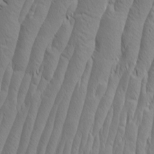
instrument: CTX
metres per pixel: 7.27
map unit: Aa
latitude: 7.6127
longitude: -130.0444
